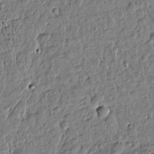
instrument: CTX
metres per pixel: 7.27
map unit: Htu
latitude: 0.6679
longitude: -178.6113
